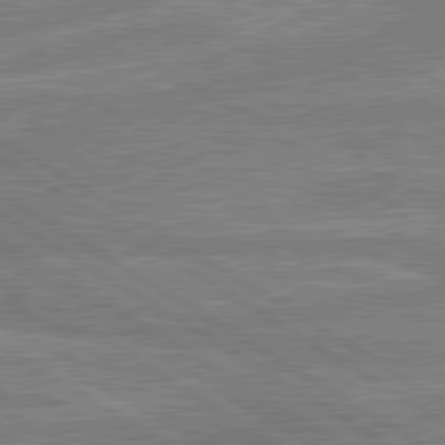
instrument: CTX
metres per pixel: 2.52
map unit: lApd
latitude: 80.4412
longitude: -174.8191
